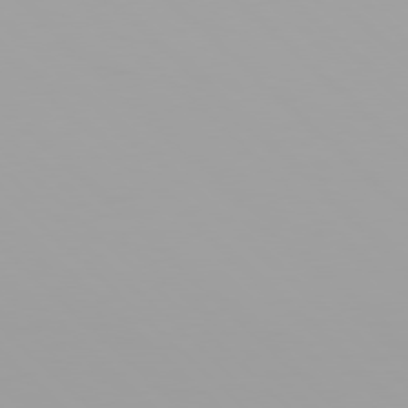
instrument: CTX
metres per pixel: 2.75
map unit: Hpe
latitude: 77.7071
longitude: -136.9514
